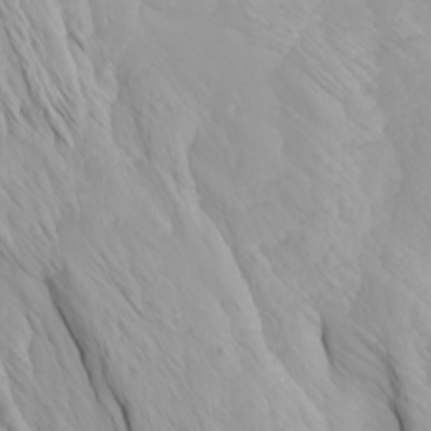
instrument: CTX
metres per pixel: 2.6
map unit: Htu
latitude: -4.2361
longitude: -73.4805
